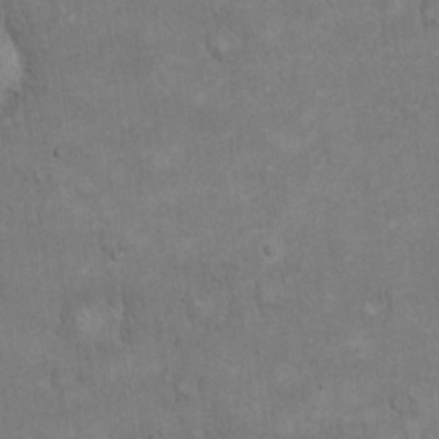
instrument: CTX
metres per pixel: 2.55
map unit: Hto
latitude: 18.0633
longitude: -61.1970
